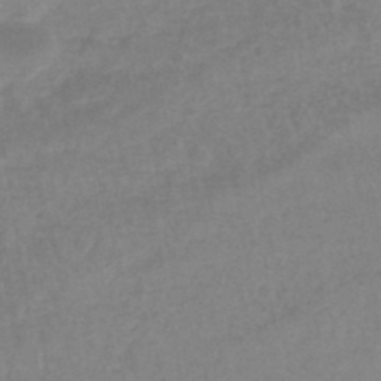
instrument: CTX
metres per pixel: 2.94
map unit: eHb
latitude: -45.6344
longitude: 85.2376
